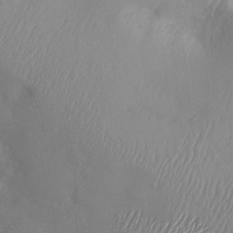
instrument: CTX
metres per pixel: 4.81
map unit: Htu
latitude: -6.9352
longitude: 160.1606
